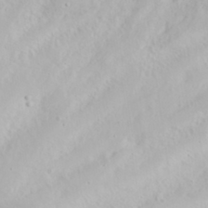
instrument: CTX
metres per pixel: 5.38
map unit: eHh
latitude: 31.1592
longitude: -59.0836
